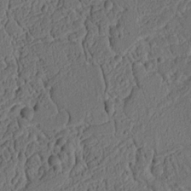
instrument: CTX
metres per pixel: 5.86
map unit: Ht
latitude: 9.9528
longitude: -75.3860
